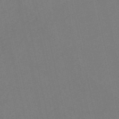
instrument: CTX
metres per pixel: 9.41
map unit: HNb
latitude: -51.5966
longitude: -50.7435
